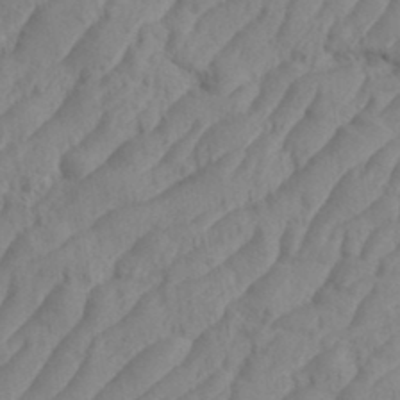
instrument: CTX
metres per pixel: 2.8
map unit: eHh
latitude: 35.5560
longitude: -137.8773
